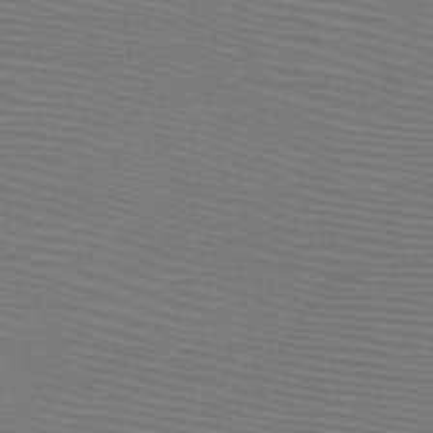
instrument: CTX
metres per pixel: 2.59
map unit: HNb
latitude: -47.6344
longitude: -42.1956
